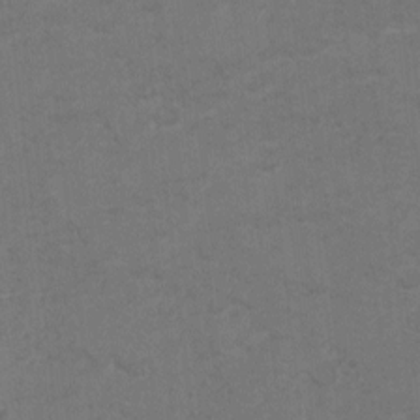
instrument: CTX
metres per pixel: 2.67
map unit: Hto
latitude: 8.4412
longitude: -35.5938
